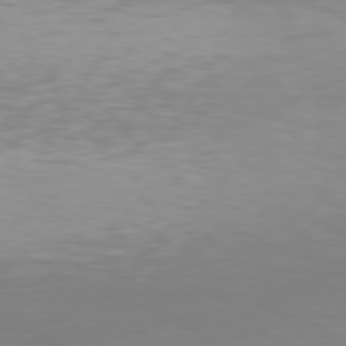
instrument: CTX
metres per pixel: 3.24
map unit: Hpe
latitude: 78.3090
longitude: -134.6679
